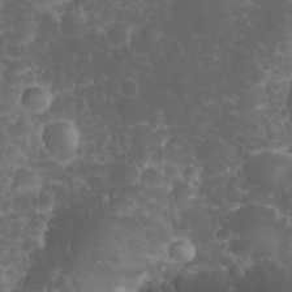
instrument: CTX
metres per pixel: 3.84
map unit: eHh
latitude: 33.1025
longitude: -62.8758
